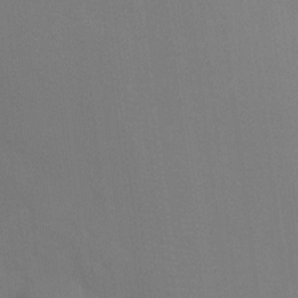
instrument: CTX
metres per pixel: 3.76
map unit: Ht
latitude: -9.2565
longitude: -32.6302
